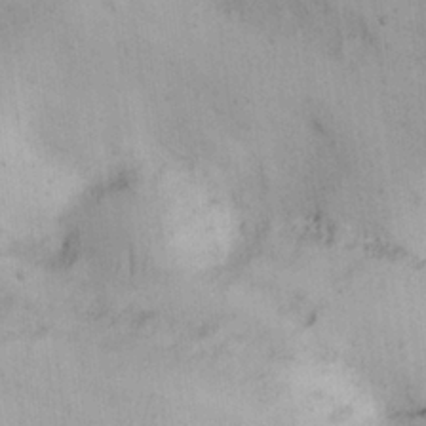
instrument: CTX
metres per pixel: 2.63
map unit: Nhu
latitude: 25.8583
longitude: -70.8569
